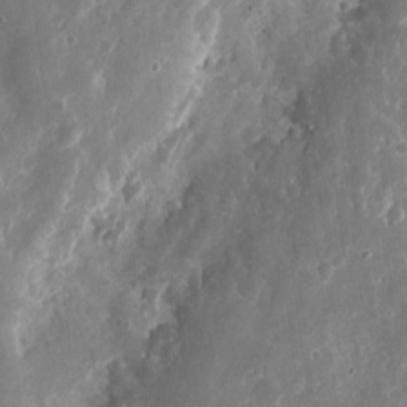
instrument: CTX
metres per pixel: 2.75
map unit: eHh
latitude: 11.1592
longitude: -72.1200
